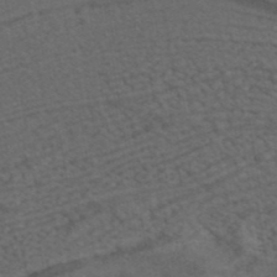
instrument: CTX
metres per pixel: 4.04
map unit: ANa
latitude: 41.9339
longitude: 55.8800
